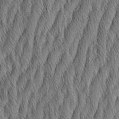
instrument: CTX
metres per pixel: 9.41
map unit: Aa
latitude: 6.3845
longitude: -130.7247
